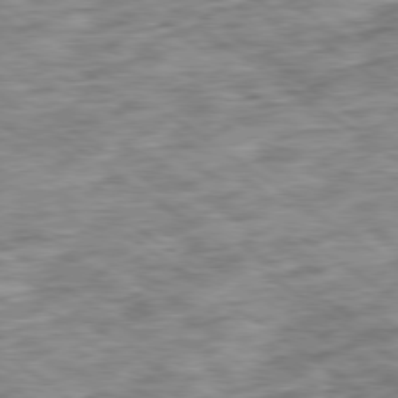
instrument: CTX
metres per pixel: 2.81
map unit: Ap
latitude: -79.6721
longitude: -76.0444
